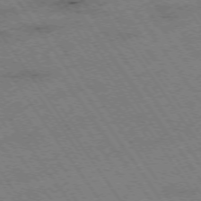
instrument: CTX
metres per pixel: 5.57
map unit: Hpe
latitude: -74.5007
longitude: 1.7478
